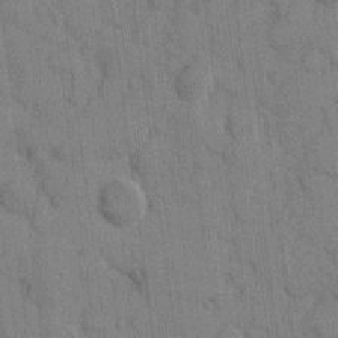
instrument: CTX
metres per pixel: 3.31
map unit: eHh
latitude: 9.1403
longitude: -66.2711
